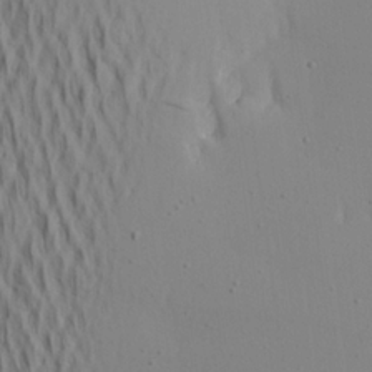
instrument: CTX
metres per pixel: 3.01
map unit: Aa
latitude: 20.9514
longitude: -143.6316
